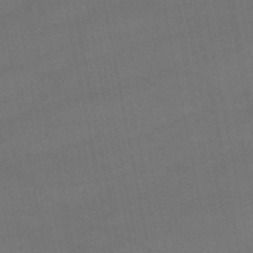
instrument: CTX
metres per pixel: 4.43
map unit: lHb
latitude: -47.3887
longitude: 73.7288
